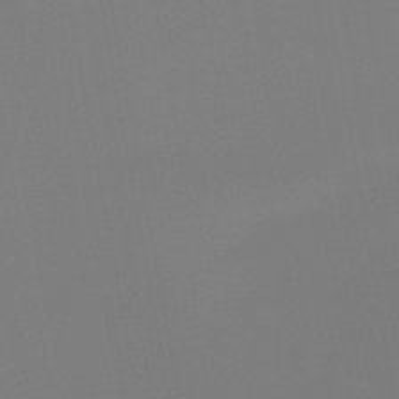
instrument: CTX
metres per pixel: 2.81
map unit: HNb
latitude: -46.9164
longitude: -42.8380
